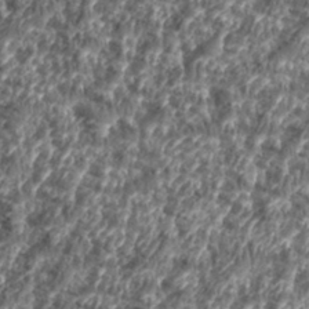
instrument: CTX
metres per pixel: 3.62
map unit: eHh
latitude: 35.5182
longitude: -137.1403
